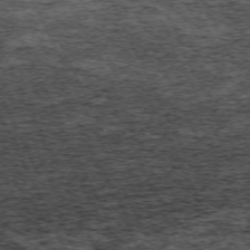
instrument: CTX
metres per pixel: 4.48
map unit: Hpe
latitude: -70.5385
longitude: 11.3132
